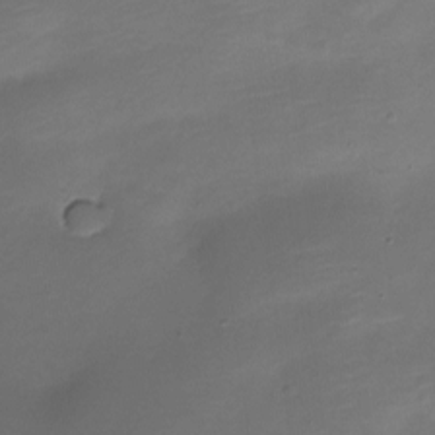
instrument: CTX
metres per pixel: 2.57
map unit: Nve
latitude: -21.4265
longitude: 105.2943
